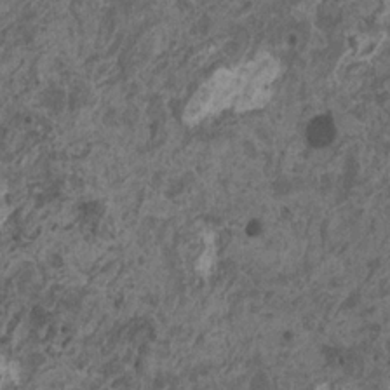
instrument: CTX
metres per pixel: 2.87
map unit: HNhu
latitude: 0.4979
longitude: 4.8408
